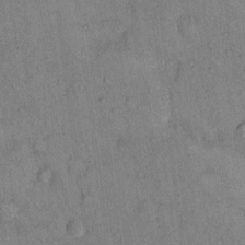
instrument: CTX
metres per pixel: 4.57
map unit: Hto
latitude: 13.3104
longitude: -59.1970
